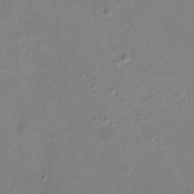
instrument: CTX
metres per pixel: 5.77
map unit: Ht
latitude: 12.5168
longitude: -38.9891
